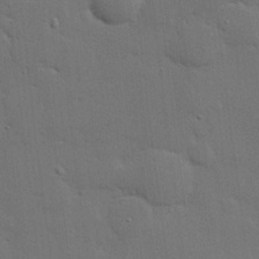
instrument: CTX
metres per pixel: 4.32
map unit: eHh
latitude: 27.2159
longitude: -81.7072
